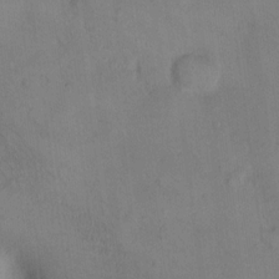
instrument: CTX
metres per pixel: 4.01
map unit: Hto
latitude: 11.7261
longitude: -58.9703
